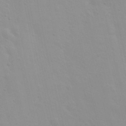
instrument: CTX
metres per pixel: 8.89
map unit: Nhu
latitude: 20.8002
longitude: -73.1970
